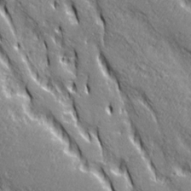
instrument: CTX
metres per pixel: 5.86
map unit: Ave
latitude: 20.8569
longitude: -135.5560
